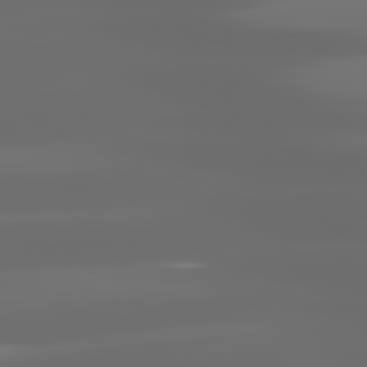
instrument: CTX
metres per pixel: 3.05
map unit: lApd
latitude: 81.4237
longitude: -144.2522
